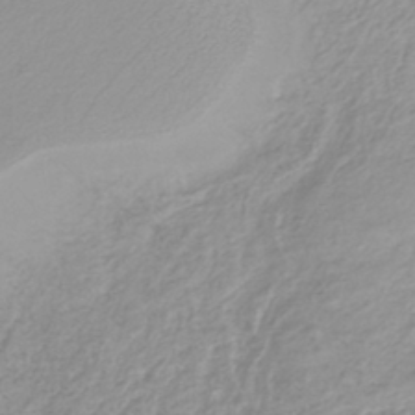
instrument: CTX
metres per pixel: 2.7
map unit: lHb
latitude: -40.4062
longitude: 64.5007
